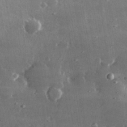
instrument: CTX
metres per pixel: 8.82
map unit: lHvf
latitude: 31.0459
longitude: -91.1403
